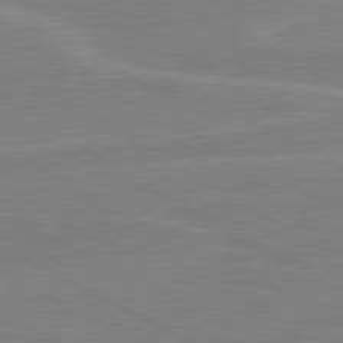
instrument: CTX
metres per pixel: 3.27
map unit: lApd
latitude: 80.5168
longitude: 121.0297
